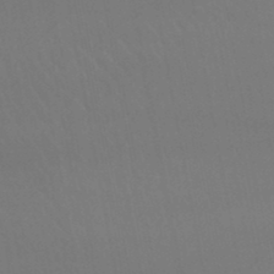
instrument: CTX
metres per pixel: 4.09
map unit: lHb
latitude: -46.6518
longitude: 75.4644
